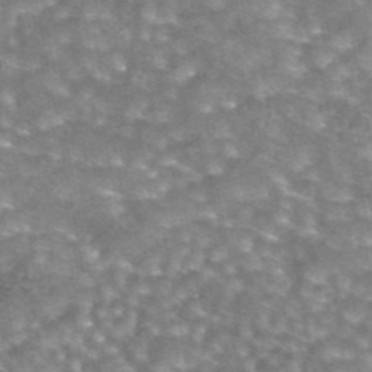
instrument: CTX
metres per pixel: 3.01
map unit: eAb
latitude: 44.6301
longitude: 104.5762
